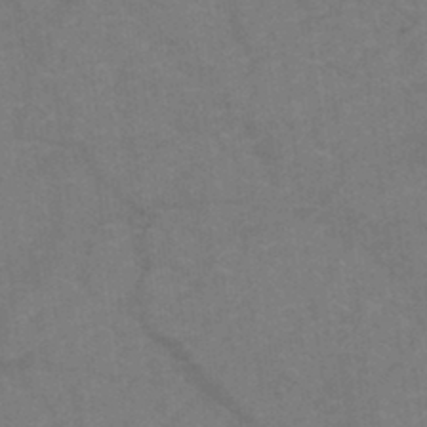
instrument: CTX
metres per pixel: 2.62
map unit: eHh
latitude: -42.8219
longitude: -32.5357
